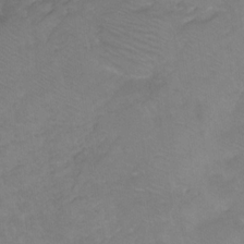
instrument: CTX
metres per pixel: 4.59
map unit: HNhu
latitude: -28.2740
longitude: 75.3321
